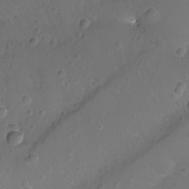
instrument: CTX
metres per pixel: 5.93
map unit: Nhu
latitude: -11.4643
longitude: -35.7260
